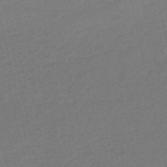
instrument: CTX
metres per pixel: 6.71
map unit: HNb
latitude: -54.8975
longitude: -43.3293
